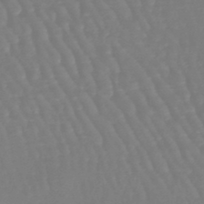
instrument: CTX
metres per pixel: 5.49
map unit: lHb
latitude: -45.9745
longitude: 79.0864
